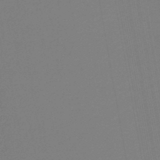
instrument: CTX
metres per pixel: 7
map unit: lHb
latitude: -45.5966
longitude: 73.8422
